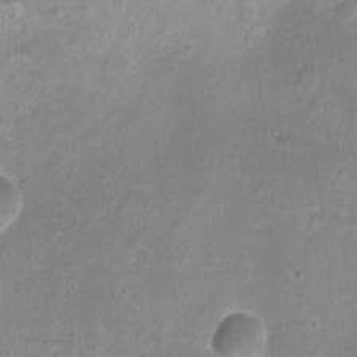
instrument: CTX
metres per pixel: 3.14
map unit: Nhu
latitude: 3.2348
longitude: -15.8206
